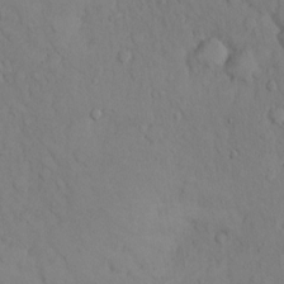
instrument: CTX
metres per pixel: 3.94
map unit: Hto
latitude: 13.7639
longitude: -61.5938
